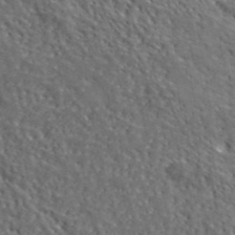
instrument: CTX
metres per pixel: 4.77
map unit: lHvf
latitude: 40.3089
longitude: -87.3104
